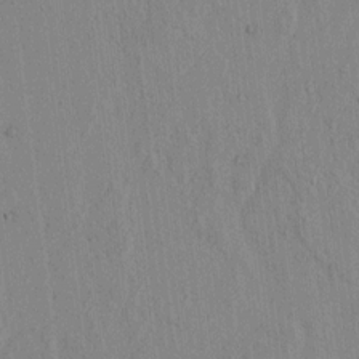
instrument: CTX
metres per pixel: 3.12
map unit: lAvf
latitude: 6.8191
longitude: 167.8800
